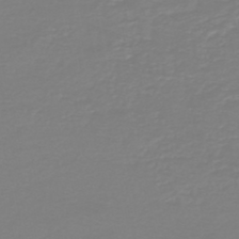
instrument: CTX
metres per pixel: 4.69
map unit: HNb
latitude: -45.7856
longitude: 54.0850
